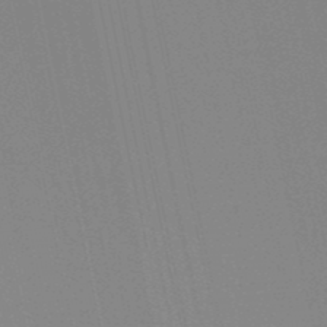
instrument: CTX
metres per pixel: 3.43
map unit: lHb
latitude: -49.0298
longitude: 75.4455
